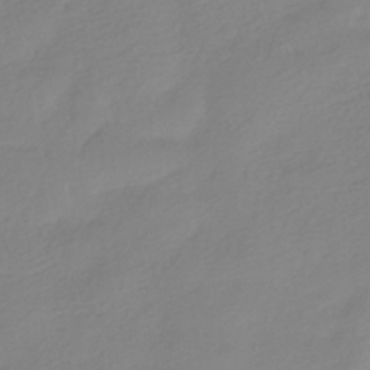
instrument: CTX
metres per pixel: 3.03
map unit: HNhu
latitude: -40.6896
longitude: 96.7652
